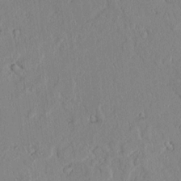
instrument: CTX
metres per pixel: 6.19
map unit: lAvf
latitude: 7.3671
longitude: 168.2361
